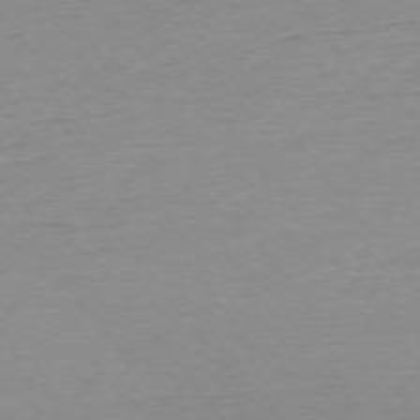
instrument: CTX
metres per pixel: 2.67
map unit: Ap
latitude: -75.3888
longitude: -80.5546
